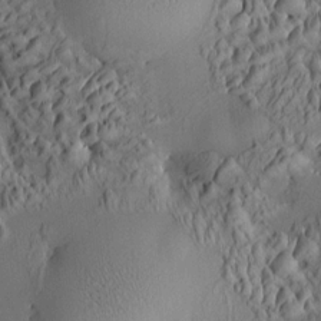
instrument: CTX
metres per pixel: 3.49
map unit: HNhu
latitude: 7.1592
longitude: 14.8597
